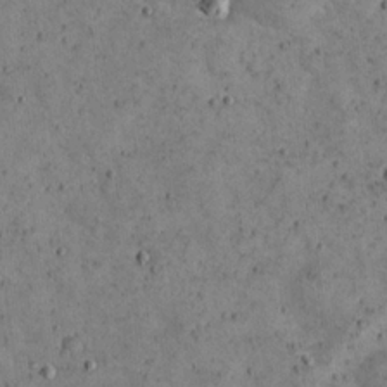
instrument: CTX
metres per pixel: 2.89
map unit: eHh
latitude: 21.6127
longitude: -65.6127
